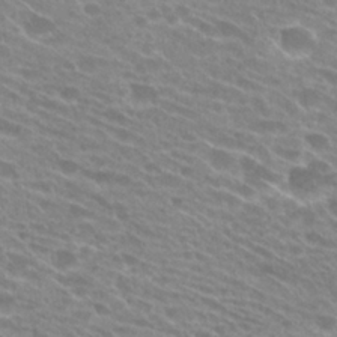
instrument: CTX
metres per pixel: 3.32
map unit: Hto
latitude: 25.5749
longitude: -42.2334
